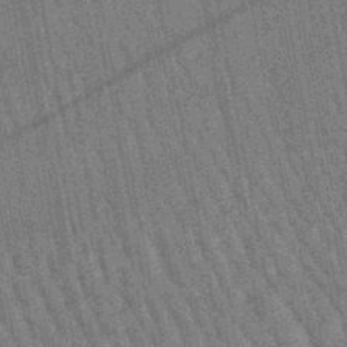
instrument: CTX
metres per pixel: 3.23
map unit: lHb
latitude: -47.7855
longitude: 75.8423
